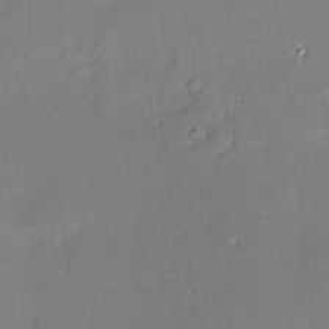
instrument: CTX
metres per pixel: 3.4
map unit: Hve
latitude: -9.9367
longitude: 175.4076
